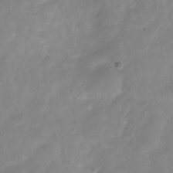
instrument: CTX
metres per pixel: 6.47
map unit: Hve
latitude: -32.4440
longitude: 93.0486
